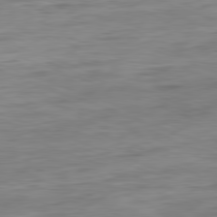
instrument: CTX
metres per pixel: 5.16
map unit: Ap
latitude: -81.2754
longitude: -90.1578
